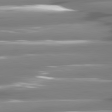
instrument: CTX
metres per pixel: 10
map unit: lApd
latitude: 80.8758
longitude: -144.2144
